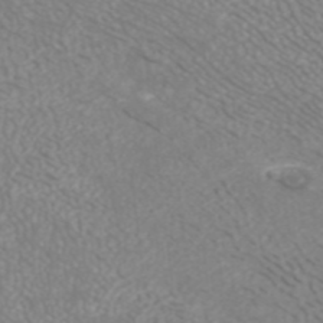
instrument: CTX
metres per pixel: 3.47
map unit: ANa
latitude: 41.7638
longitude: 28.2740
